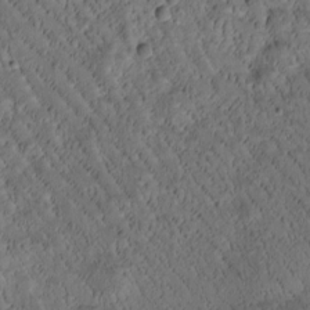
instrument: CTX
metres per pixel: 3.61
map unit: Htu
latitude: -1.4833
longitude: 170.8030
